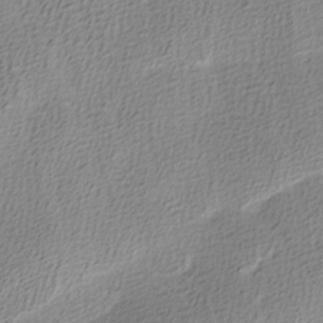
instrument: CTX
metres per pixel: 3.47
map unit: Ave
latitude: -7.6155
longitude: -122.8002
